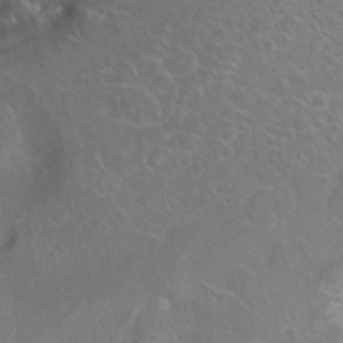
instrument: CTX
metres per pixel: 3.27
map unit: Hto
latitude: 8.7435
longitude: -30.8569
